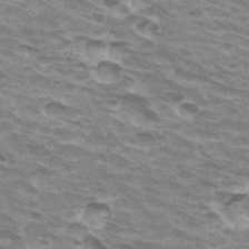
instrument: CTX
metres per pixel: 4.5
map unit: Hto
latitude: 33.0081
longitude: -42.2712
